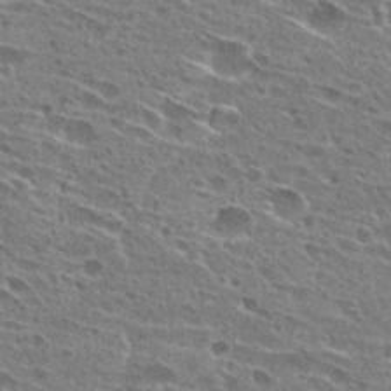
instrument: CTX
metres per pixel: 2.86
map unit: Hto
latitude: 27.1214
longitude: -45.6694
